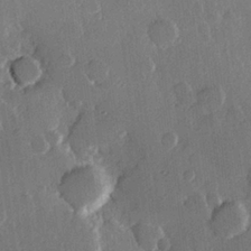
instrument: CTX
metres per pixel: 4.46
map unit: Hve
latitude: 22.7246
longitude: 149.3699
